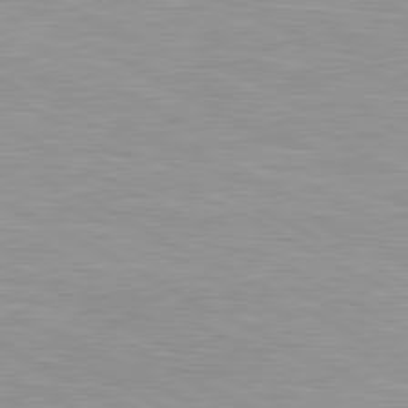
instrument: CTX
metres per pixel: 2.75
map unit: lApd
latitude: 80.7435
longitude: 157.7666
